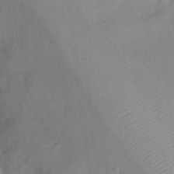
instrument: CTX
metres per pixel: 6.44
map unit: Ht
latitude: -9.1809
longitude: -22.5924
